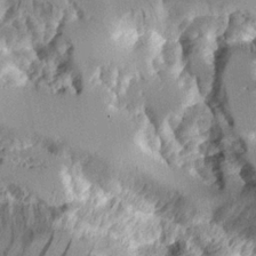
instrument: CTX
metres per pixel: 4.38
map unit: Aa
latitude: 11.4616
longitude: -126.0633
